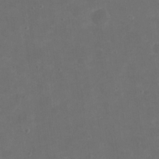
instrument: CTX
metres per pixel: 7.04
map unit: eHh
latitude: 20.1389
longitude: -64.7435
